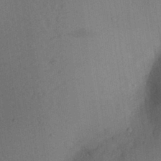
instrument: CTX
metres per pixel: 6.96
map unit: Aa
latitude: 29.1781
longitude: -145.5560
